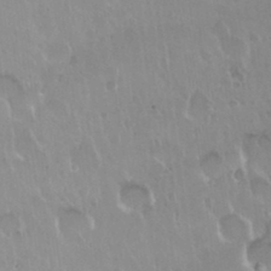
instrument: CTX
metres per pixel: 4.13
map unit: Nhu
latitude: 30.1956
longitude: -56.3656
